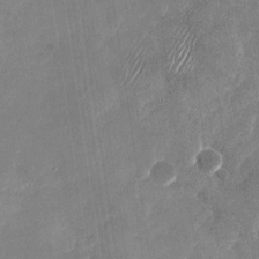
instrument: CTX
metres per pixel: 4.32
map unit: Nhu
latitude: -27.5588
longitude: -62.5924
